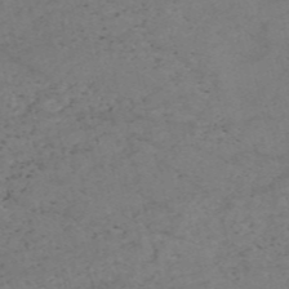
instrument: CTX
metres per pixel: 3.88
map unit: HNb
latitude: -54.8408
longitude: -47.4049
